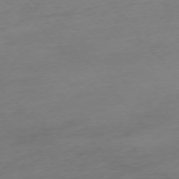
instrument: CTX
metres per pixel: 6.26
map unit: Hpe
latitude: -76.2928
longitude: -14.9325
